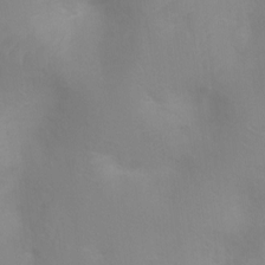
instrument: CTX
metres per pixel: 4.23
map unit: Ht
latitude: 2.5168
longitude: -25.0836
